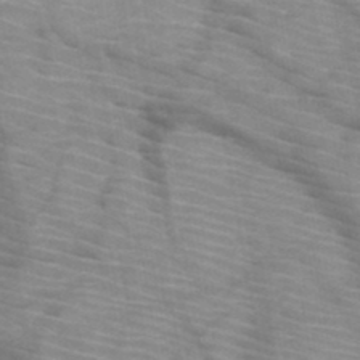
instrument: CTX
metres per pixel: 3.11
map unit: HNb
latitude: -47.0675
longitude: -45.1403
